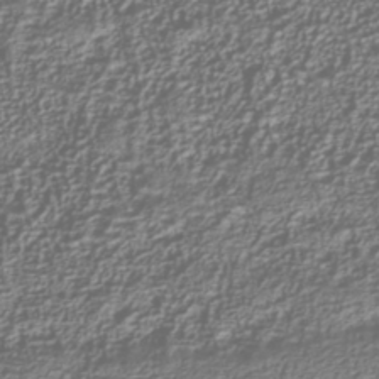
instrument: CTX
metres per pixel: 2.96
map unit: Nhu
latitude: -39.5399
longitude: -84.8002
